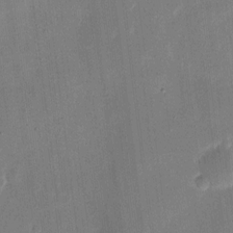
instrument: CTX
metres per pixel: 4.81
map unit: eHh
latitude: 10.9325
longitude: -68.8380
